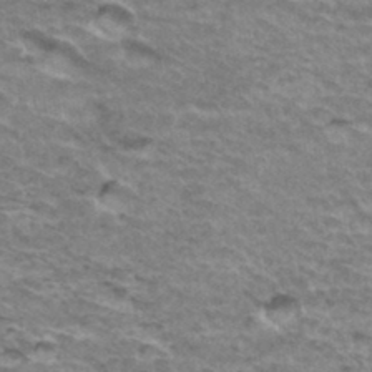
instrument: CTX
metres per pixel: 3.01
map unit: Hto
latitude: 36.3279
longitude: -42.8569
